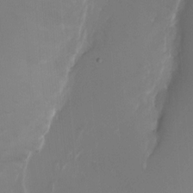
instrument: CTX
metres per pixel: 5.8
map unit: Ht
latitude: -9.9745
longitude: -45.5560
